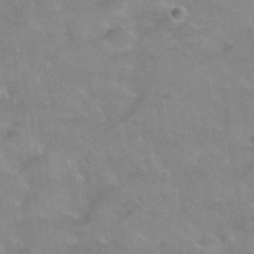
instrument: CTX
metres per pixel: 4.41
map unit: Hto
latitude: 37.8961
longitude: -41.4615
